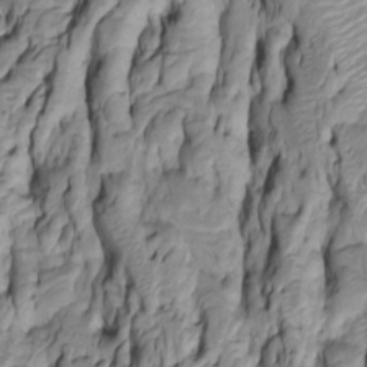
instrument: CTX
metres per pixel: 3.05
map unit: Htu
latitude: -5.7288
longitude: 151.9178
